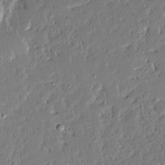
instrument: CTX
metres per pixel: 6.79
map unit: Aa
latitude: 13.8961
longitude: -139.8583
